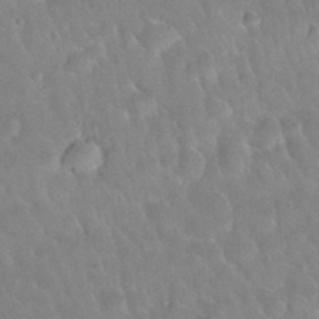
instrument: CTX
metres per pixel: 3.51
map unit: Nhu
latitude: 30.2145
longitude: -51.5560
